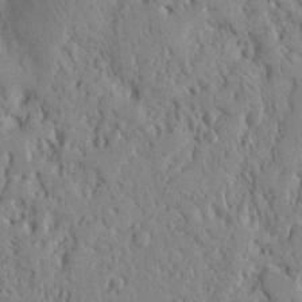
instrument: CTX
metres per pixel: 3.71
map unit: Nhu
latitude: 15.0837
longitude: -78.1200
